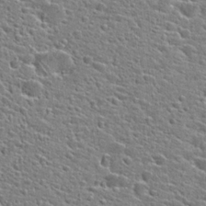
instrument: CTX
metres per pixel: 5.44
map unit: Hto
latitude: 24.1955
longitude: -44.5168
